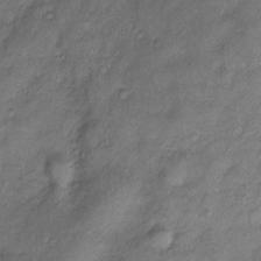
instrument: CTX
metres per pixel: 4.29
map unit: Htu
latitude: -5.4076
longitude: 159.0864
